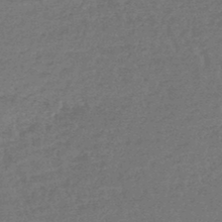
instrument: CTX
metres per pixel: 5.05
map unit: lHb
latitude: -45.4077
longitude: 70.0661
